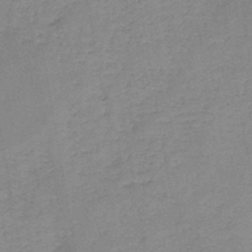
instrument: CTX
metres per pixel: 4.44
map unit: HNb
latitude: -45.6722
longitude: -38.1011
